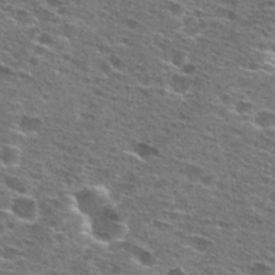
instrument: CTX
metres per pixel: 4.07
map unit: Hto
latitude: 27.4804
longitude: -47.4994
